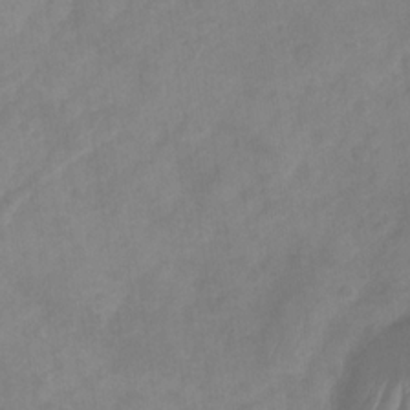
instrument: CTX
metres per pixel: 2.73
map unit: Nhu
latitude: -29.1431
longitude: -63.3293
